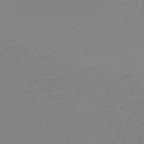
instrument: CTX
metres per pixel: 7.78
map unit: HNb
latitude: -45.8233
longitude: 54.8597
